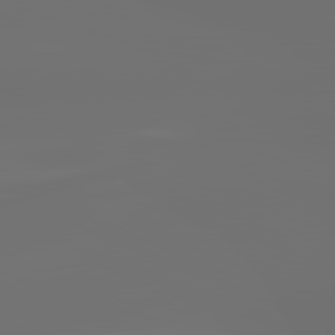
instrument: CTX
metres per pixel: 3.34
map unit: lApd
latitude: 81.8394
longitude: -164.8569
